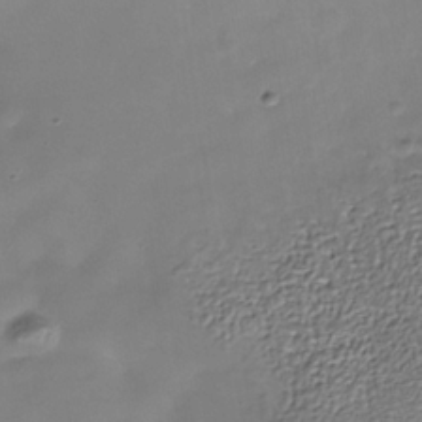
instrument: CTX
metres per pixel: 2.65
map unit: Nhe
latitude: -36.9541
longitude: -90.3467
